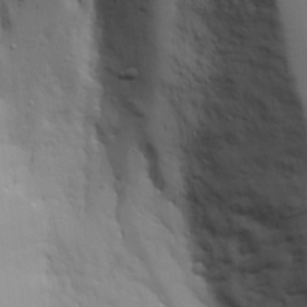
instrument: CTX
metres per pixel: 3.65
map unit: Aa
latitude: 18.7813
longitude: -125.7638
